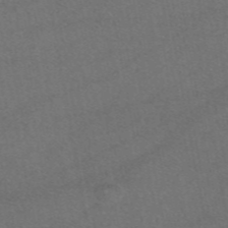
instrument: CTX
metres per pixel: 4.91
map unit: eAb
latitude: 47.1781
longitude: 115.3321
